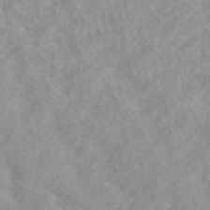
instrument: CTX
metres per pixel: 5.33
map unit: ANa
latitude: 40.4223
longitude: 28.1795
